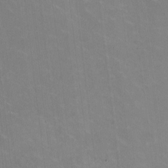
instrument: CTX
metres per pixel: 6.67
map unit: HNhu
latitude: -1.0298
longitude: -2.6301
